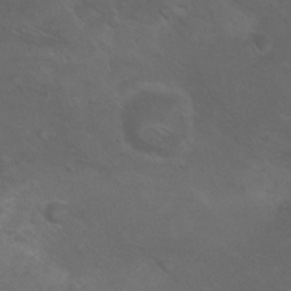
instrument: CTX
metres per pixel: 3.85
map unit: Nhu
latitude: 24.3278
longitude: -53.0459
